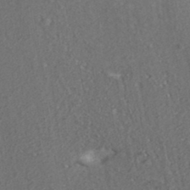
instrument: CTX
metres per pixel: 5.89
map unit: ANa
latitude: 37.1403
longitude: 18.3495
